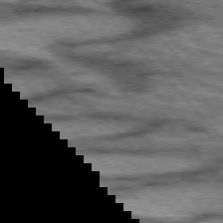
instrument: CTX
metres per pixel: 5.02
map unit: lApd
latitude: 75.8017
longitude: -50.0633
